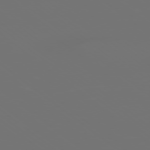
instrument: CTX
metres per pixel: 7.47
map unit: Ap
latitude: -78.8597
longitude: -60.2333
